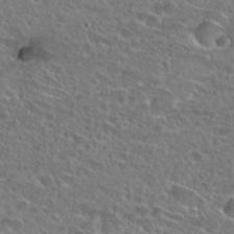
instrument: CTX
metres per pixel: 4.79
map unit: Hto
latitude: 25.3859
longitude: -46.1011
